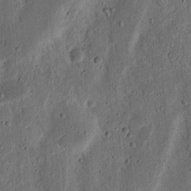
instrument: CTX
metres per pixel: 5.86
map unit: Nhu
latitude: 14.8380
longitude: -74.4790
